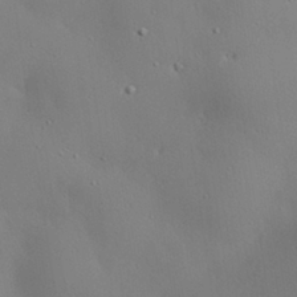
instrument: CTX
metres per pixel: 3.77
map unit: eHh
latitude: 29.7260
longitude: -82.6868
